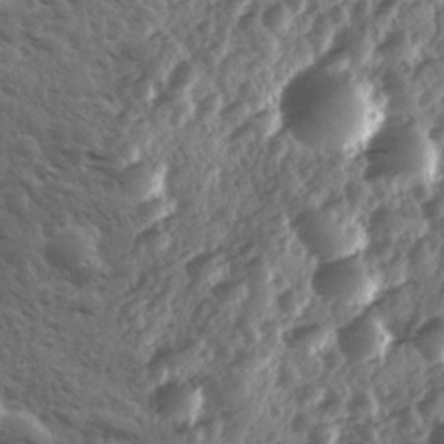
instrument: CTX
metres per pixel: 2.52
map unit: Ave
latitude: 11.2348
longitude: -103.2726
